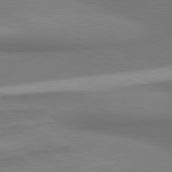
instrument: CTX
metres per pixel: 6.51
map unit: lApd
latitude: 81.2537
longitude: 171.9556
